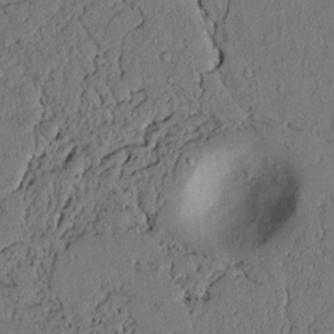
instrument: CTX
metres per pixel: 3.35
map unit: lAvf
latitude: 5.3482
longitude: 169.8422
